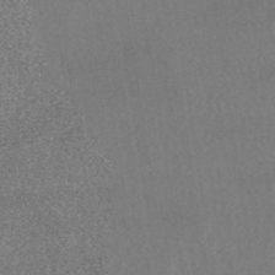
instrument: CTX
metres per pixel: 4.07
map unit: HNhu
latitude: -44.0472
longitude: 94.4818
